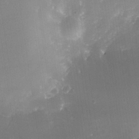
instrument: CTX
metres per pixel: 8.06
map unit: Nhe
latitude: -32.3307
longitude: -116.4034
